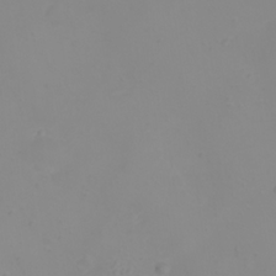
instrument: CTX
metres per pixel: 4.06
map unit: eHh
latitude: 21.9528
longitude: -64.5357
